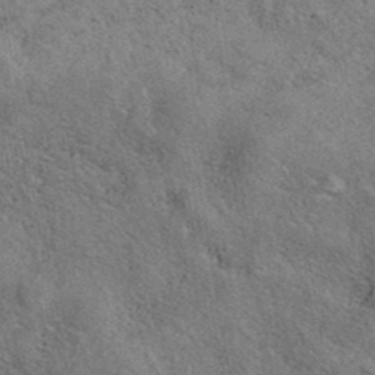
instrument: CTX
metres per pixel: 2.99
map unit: eAb
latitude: 39.6505
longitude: 113.5021
